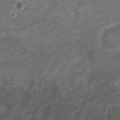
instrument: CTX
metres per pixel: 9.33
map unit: Ht
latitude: 3.0080
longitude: -19.5371
